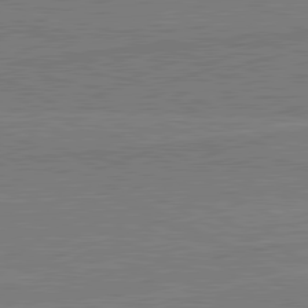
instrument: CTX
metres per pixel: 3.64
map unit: lApd
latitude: 80.7813
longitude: 168.1605
